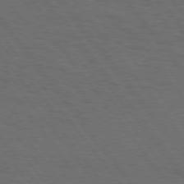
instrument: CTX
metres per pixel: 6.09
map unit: Hpe
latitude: 75.0647
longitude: -137.8017
